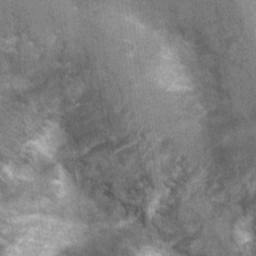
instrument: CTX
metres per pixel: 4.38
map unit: Nhu
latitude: 0.8002
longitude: -17.6882
